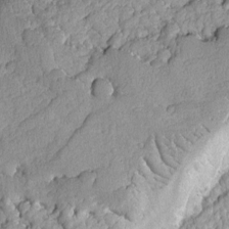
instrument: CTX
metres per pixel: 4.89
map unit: Ave
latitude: -8.3684
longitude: -116.5168
